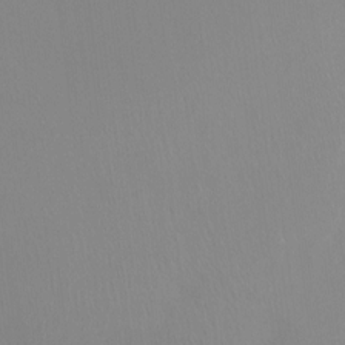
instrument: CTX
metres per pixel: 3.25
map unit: Ht
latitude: -14.7086
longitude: -43.4993
